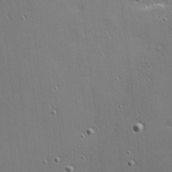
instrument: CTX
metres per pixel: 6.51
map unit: Nhu
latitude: 0.4412
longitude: -77.8772
